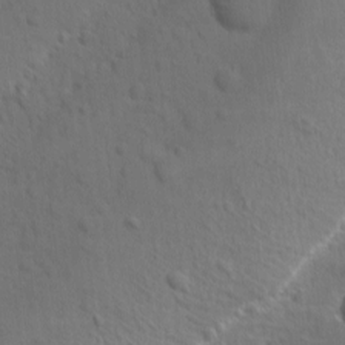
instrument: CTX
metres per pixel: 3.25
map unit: Ave
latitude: -9.6722
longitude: -119.4237
